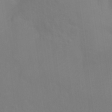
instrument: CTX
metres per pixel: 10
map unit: Hto
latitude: 18.7813
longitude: -39.6316
